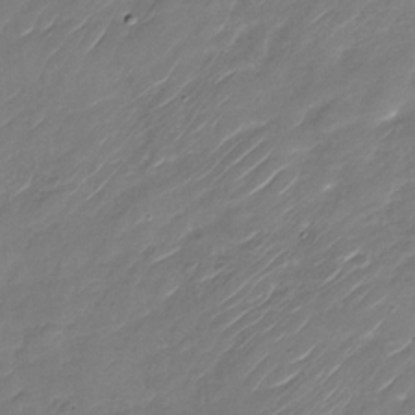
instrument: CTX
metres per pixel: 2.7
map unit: Nhu
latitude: -29.5021
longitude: -73.7261
